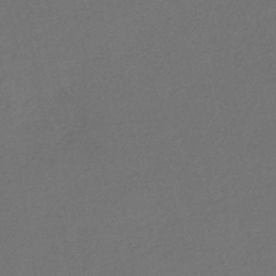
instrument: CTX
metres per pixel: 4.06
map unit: eHh
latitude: -42.5384
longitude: 120.6140
